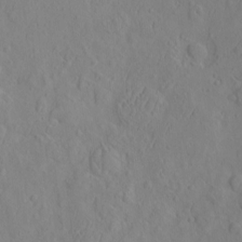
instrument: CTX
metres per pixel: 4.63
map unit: eHh
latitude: -3.0297
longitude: 19.0864
